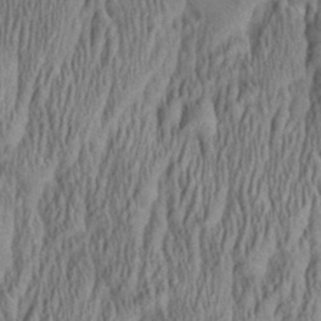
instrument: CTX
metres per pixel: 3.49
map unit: Aa
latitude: 27.7261
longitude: -136.0822
